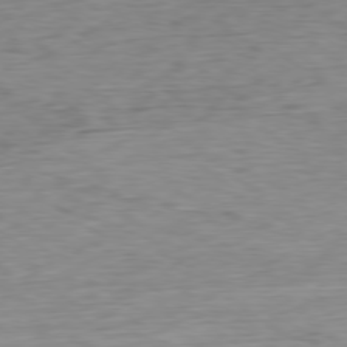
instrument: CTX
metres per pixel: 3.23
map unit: Ap
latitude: -79.1620
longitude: -77.2159
